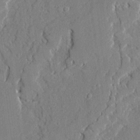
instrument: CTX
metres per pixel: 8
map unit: Ave
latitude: 21.9339
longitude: -128.8569
